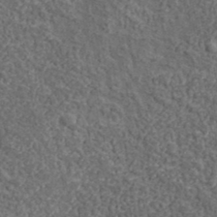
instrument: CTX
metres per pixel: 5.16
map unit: lHvf
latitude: 37.8206
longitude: -90.7057
